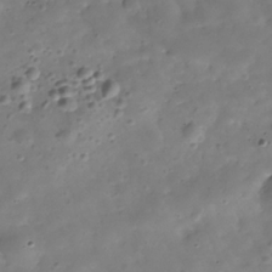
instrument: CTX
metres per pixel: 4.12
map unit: Hve
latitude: -30.6707
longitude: 94.7652
